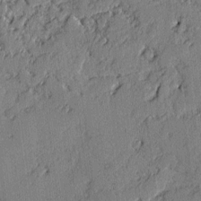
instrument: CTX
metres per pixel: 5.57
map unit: lAvf
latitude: -2.3495
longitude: -107.8016
